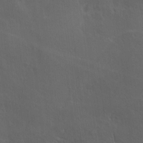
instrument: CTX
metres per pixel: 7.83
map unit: Ave
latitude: 0.1011
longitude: -113.7638
